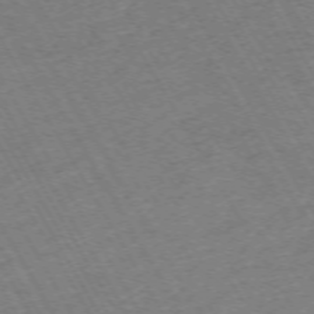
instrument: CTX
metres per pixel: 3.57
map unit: Hpe
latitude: -71.9745
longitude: 9.2754
